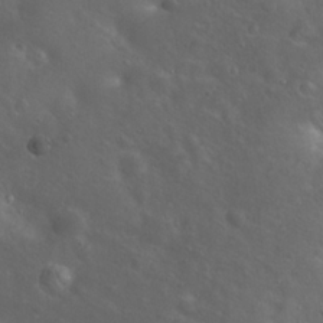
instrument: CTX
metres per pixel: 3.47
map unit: Hto
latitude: 18.1389
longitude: -53.6127
